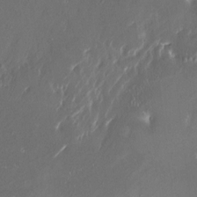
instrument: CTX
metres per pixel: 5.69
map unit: HNhu
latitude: 4.1956
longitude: 8.3495
